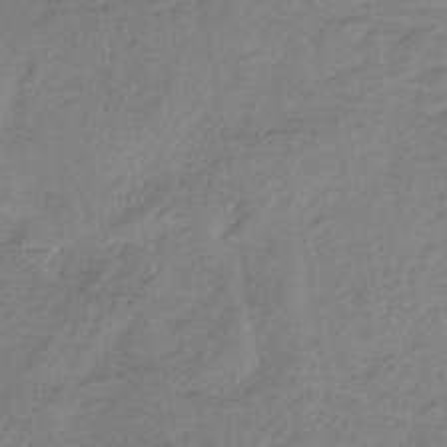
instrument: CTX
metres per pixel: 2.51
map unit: HNb
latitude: -33.0865
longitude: 62.2928
